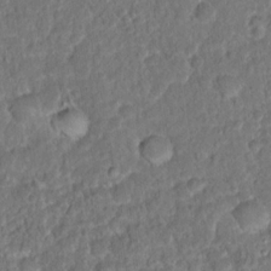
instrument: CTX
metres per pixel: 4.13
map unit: Hto
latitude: 15.9151
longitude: -39.4237
